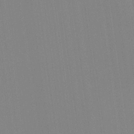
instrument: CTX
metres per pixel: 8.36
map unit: HNhu
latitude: -1.5211
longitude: -7.8961
